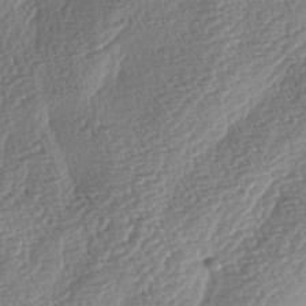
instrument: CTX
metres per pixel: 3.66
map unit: lAa
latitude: -3.7099
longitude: -128.8380
